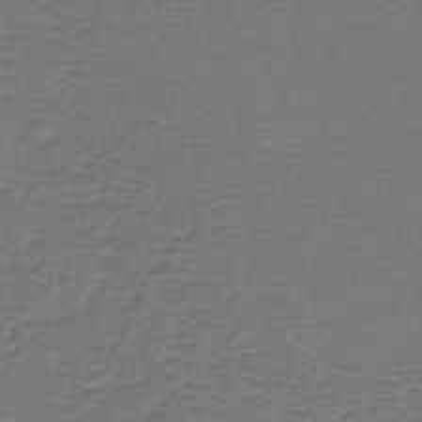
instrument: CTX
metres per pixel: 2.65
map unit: lHb
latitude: -42.7652
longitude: 62.2739
